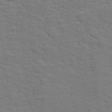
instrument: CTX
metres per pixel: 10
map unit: lHvf
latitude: 25.4426
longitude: 142.2172
